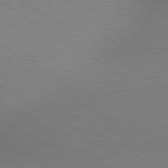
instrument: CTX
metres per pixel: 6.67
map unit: lApd
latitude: 80.2711
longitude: 126.3684
